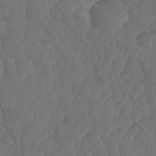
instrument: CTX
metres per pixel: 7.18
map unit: HNhu
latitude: -24.8408
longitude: 49.6533
